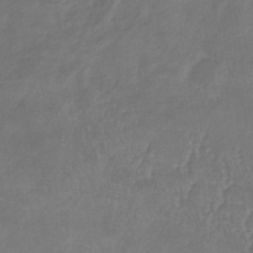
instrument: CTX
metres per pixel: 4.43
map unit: lHb
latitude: -33.5210
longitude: 72.2550
